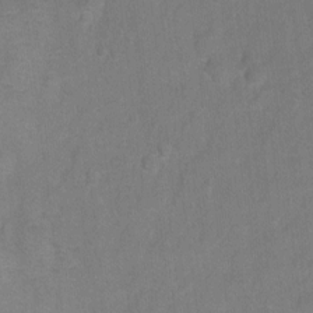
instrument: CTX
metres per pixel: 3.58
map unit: Hto
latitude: -6.1228
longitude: -35.7071
